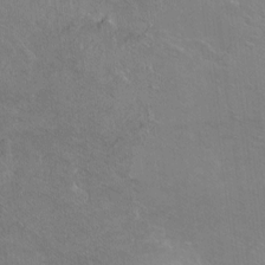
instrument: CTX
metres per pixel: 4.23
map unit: Ht
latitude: -7.7477
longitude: -36.7624
